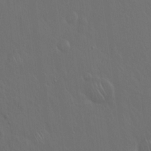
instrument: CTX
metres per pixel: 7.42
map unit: Hto
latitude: 18.1389
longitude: -56.6679
